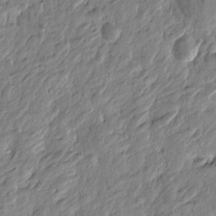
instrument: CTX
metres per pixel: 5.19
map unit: Htu
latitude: -3.9556
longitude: -179.9339
